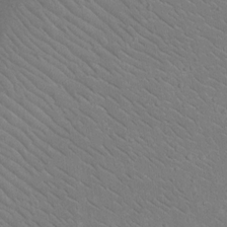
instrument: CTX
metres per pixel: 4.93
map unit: eHh
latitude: 16.8002
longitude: -71.9150
